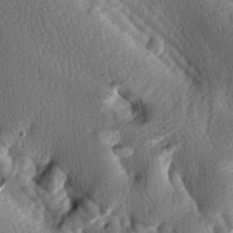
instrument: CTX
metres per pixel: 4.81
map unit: lAa
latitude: -6.8786
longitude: -124.4412
